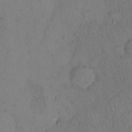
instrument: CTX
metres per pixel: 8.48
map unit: eHh
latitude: 12.1956
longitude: -61.2537
